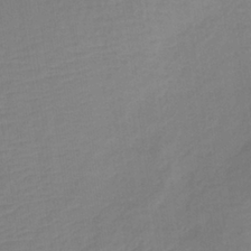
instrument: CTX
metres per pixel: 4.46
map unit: lHb
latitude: -35.7667
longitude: 72.8408
